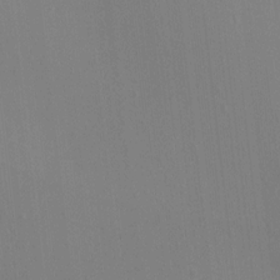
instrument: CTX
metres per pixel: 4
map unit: HNhu
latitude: 4.7246
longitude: 6.5384
